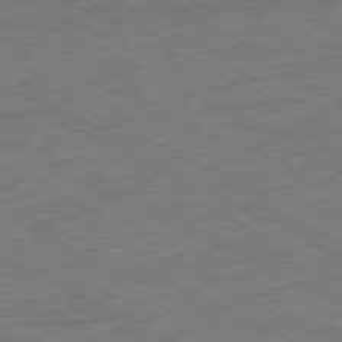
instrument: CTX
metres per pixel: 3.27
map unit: Ap
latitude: -81.4833
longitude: -77.2159
